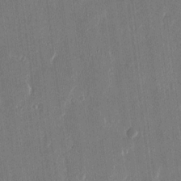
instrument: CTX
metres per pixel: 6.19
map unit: eHh
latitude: 14.5924
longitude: -69.4049
